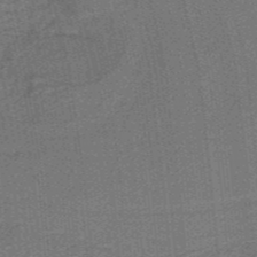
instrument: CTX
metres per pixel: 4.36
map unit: lHb
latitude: -39.3132
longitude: 54.4251
